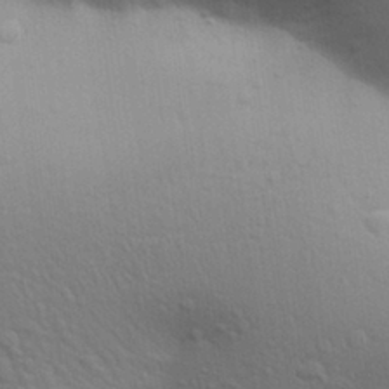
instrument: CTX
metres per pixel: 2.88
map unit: Aa
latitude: 30.4412
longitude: -147.1215
